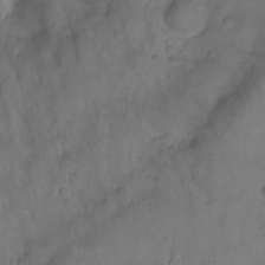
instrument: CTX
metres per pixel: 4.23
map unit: Hto
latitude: -11.2187
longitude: -39.7638
